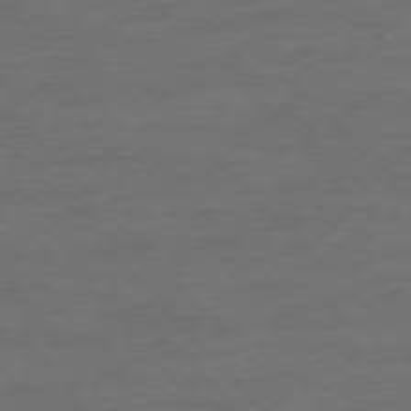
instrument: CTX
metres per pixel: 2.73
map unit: Ap
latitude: -76.7841
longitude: -83.1592
